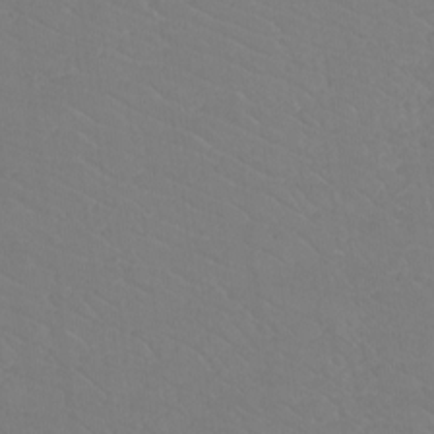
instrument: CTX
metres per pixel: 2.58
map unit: Htu
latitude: -12.1795
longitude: -72.1578
